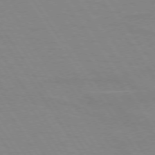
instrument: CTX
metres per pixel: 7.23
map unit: lApd
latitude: 73.5938
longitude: -56.6301
